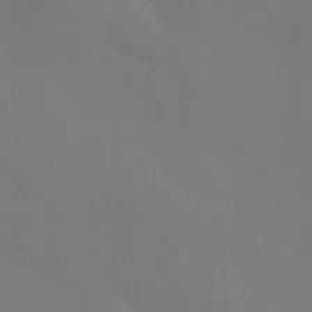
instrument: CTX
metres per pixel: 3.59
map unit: Nve
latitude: -8.8975
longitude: 175.5966
